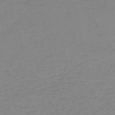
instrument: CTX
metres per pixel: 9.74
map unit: HNb
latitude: -54.6897
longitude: -47.0648
